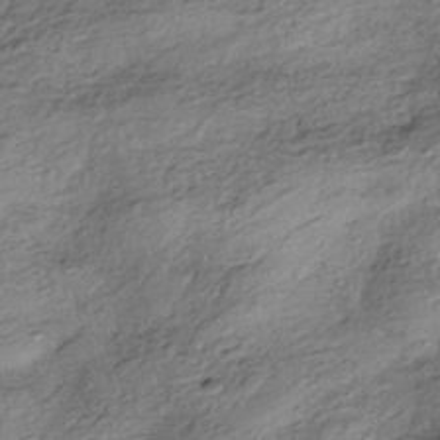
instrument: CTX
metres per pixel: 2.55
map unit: HNhu
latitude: -42.3873
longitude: 105.6910
